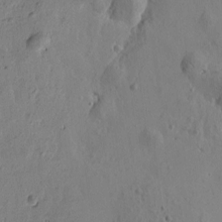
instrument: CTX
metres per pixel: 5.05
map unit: Htu
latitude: -3.6154
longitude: -177.0458
